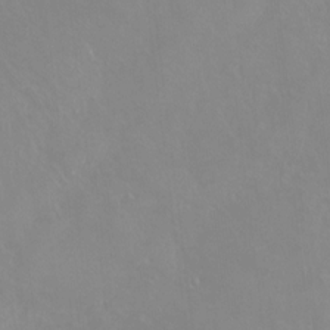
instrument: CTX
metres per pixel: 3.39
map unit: Hto
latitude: -13.9556
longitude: -41.7260
